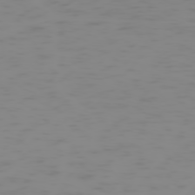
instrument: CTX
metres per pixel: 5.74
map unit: Hpe
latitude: -74.5574
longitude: 6.2550
